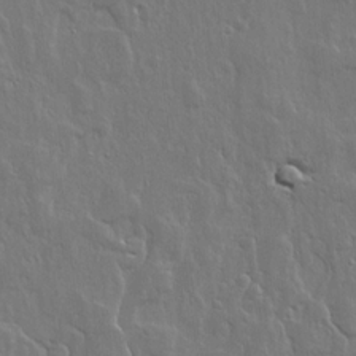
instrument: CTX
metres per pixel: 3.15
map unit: lHvf
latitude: 18.4601
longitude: -116.8191
